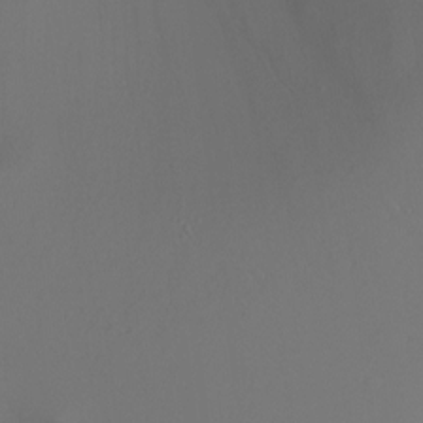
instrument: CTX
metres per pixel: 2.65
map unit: Ht
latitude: -2.8407
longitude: -27.1214
